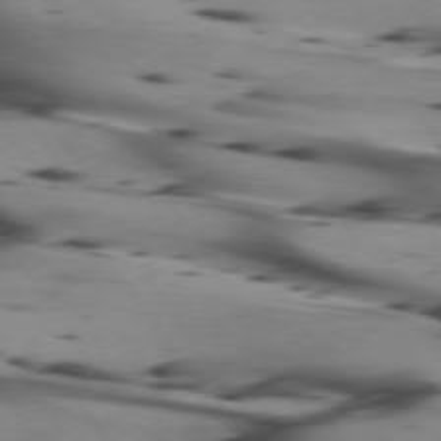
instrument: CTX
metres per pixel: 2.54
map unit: lApd
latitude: 75.0647
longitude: -64.8002
